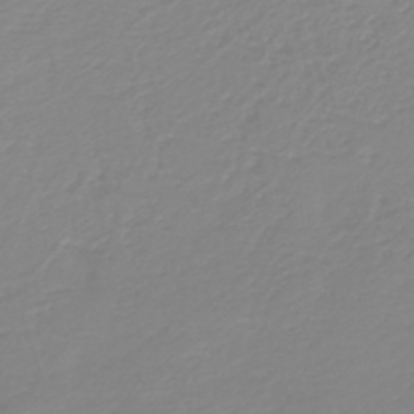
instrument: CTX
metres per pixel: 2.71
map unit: HNb
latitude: -45.1809
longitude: 54.6897
